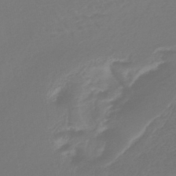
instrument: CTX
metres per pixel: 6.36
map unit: lHb
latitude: -43.5966
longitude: 77.8422
